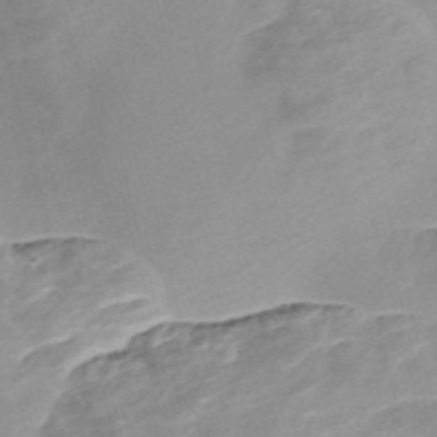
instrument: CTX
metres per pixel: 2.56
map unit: Nve
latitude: -57.1242
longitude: 58.9541
